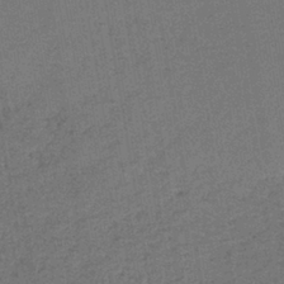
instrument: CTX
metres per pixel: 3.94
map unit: HNb
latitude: -37.0675
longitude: 52.1605
